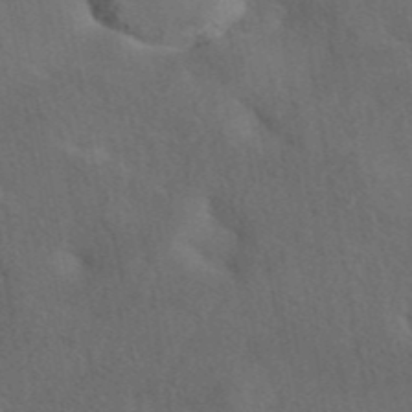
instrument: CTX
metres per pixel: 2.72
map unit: eAb
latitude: 42.1389
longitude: 108.3306
